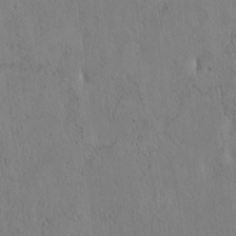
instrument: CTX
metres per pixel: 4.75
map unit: Htu
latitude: 3.5938
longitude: 150.9542
